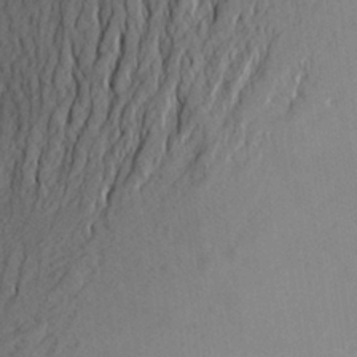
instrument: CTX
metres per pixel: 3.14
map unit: Aa
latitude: 26.4790
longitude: -144.9325
